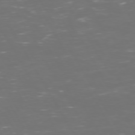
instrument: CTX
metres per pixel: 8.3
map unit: Hpe
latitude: 72.5357
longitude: -126.2712
